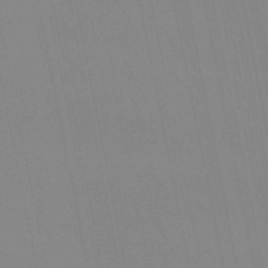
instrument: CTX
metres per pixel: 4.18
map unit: eHb
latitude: -50.1039
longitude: 69.0486
